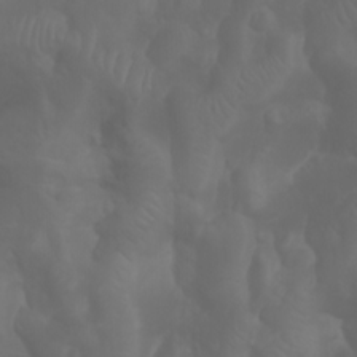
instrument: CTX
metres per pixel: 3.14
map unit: Htu
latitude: -6.1794
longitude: -70.2522
